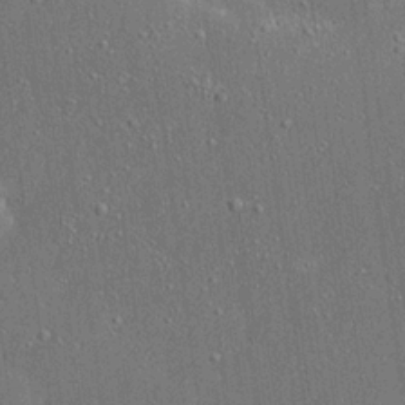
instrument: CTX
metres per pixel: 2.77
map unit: Ave
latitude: 18.1200
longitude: -139.4804
